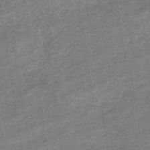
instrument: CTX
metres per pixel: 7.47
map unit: eHb
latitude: -35.8989
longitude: 78.1605
